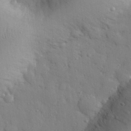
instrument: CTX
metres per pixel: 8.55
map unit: eHh
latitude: 26.8947
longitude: -75.4426
